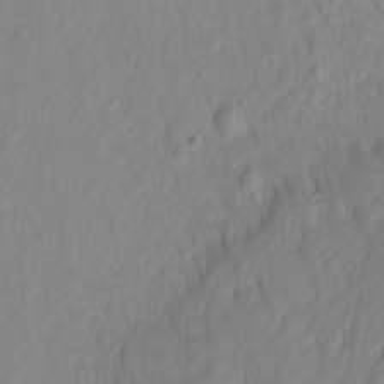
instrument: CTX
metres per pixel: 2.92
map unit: Htu
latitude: -5.1809
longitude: 137.8233
